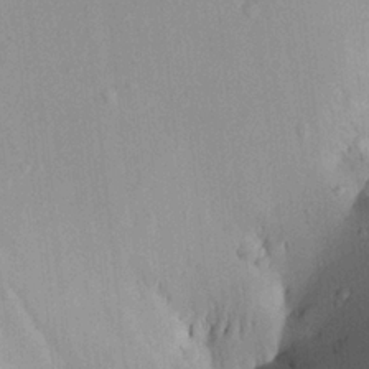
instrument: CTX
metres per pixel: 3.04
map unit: Aa
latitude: 21.3860
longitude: -147.6883
